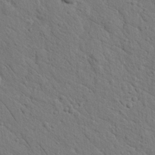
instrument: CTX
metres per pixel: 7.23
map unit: Nhu
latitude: 21.1781
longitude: -76.7246
